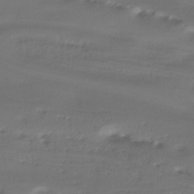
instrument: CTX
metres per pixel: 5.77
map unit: HNhu
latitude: -42.6329
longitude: 102.5196
